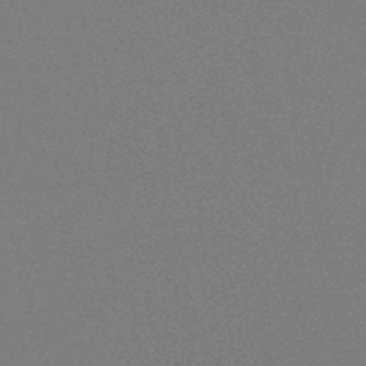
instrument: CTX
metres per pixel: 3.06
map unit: HNb
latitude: -45.7667
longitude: -40.0255
